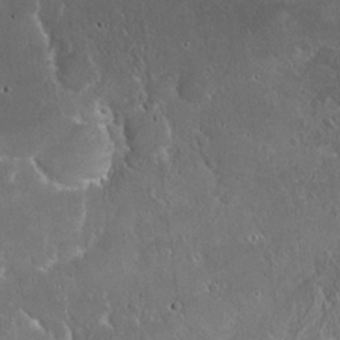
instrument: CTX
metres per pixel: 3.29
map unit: eHh
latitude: 21.8961
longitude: -58.5546
